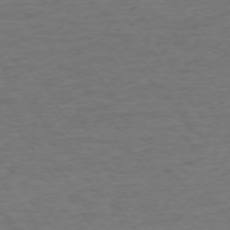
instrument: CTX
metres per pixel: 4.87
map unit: Ap
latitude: -75.5966
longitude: -89.8395
